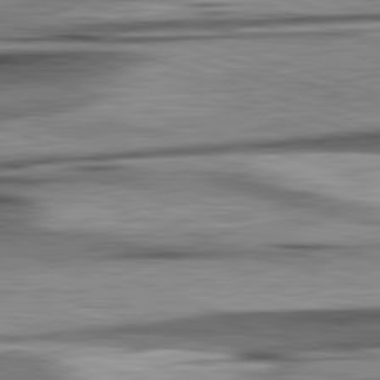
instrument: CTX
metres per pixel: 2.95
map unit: lApd
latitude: 82.6112
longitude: 160.2362
